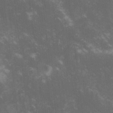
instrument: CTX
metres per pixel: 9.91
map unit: lHvf
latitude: -13.8989
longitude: -101.6883
